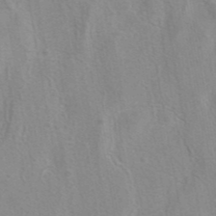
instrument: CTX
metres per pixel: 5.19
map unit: eAb
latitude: 40.9324
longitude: 106.2173
